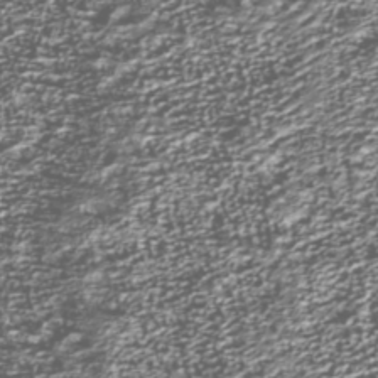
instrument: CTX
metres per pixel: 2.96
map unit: Nhu
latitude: -38.6519
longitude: -82.1766
